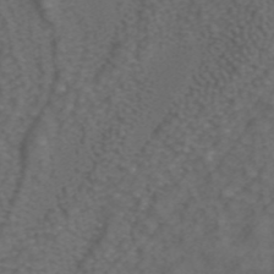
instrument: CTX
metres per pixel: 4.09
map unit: ANa
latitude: 43.0081
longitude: 24.2928
